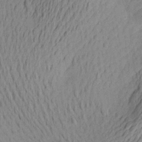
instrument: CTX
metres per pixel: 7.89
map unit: Aa
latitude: 22.1200
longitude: -144.7813
